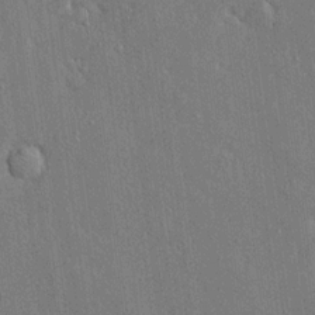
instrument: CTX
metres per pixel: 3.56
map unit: Ave
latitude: 18.1955
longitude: -140.3656
